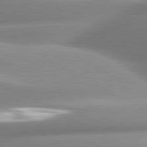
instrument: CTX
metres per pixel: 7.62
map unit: lApd
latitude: 80.4223
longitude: -158.0444
